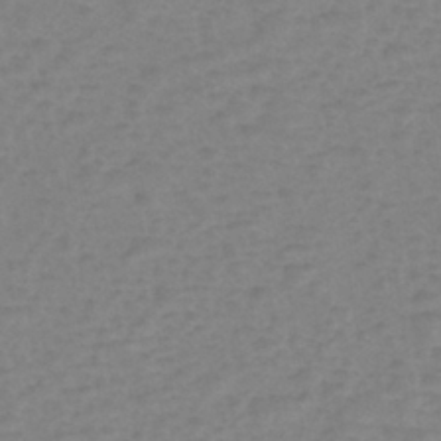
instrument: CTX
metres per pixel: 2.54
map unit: eHh
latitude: -39.8234
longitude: -28.8002
